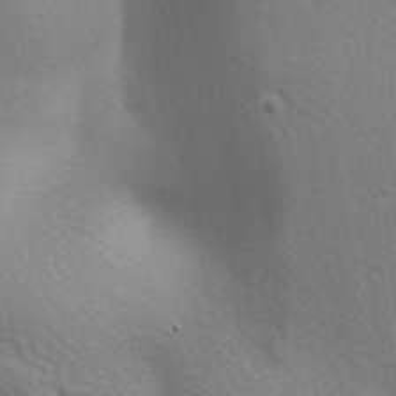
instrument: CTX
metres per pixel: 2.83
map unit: lAa
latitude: -5.8233
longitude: -121.5560
